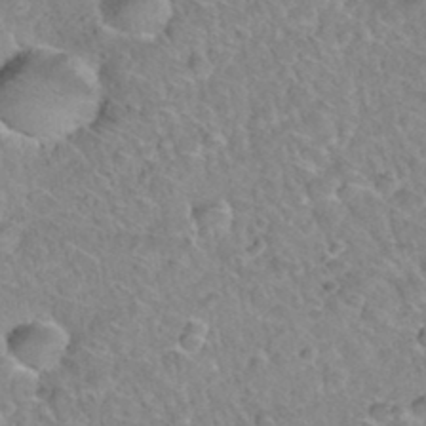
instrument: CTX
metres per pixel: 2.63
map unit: Hto
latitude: 35.2159
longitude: -48.1956
